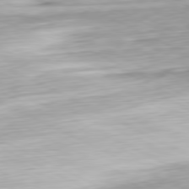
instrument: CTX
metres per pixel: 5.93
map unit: Ap
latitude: -81.0109
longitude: -69.9339
